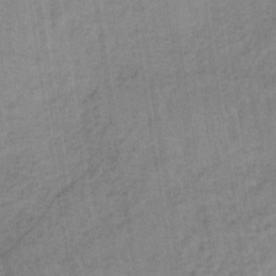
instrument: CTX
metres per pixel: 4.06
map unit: lHb
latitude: -35.7100
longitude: 65.7100
